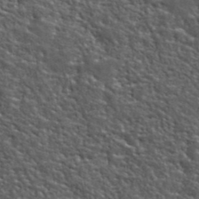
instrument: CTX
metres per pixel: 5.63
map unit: ANa
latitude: 40.3089
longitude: -89.2159
